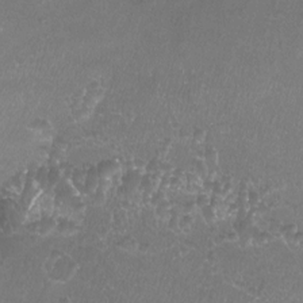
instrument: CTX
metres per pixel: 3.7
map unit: Aa
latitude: -12.4251
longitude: -68.0444
